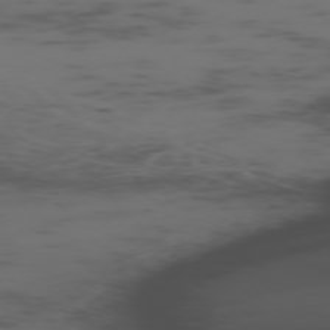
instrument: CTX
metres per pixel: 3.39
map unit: Ap
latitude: -76.5007
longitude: -65.9528
